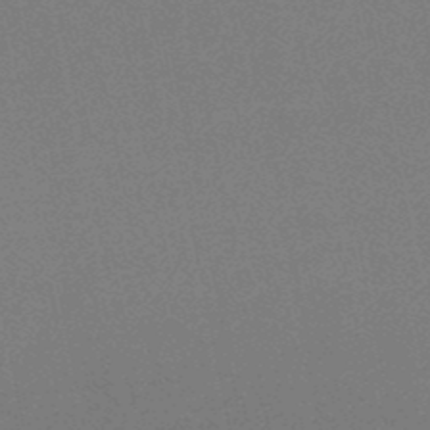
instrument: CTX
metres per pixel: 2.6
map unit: lHb
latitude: -48.8786
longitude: 68.7652
